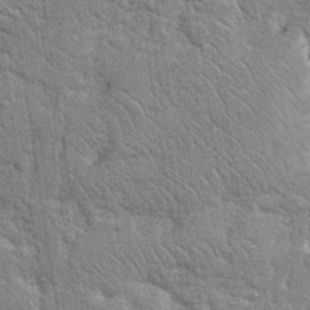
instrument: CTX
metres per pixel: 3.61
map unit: eHh
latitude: 35.9339
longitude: -65.4993
